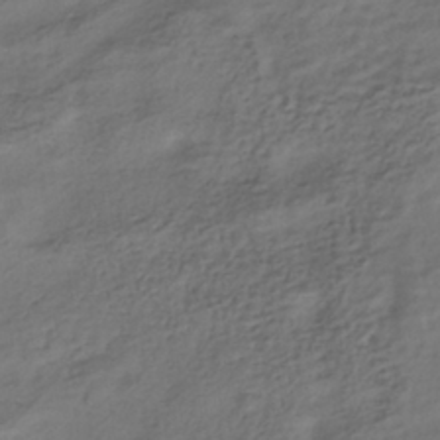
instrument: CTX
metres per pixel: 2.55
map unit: HNhu
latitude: -39.5399
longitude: 102.5952
